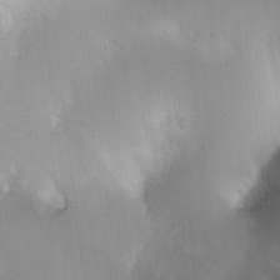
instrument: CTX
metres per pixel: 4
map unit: HNhu
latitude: 3.9339
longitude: -5.5560
